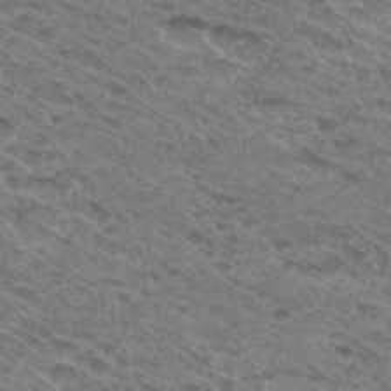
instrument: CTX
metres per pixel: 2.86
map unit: Hto
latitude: 30.9325
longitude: -46.9514
